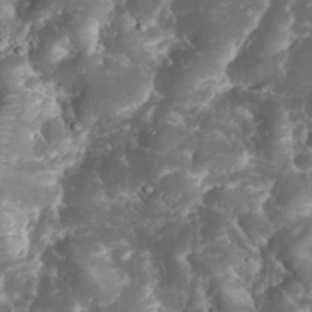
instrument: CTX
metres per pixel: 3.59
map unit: eHh
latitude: 34.6490
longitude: -64.3467
